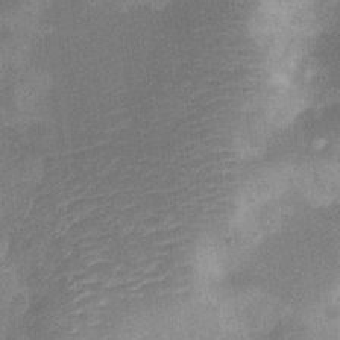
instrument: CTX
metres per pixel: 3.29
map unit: Nve
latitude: -25.6722
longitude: 106.7841
